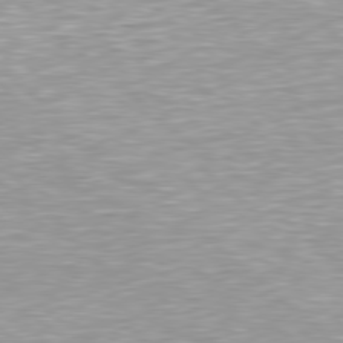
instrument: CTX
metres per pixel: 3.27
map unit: Hpe
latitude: 78.6491
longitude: -122.7624
